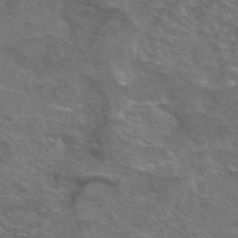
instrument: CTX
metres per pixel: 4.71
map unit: eAb
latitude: 44.7435
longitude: 107.3699
